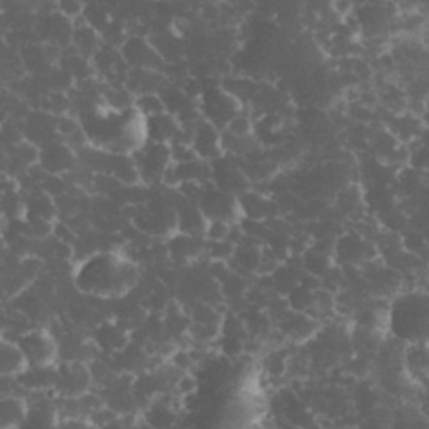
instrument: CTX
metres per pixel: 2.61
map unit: eHh
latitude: 33.5182
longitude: -64.1389
